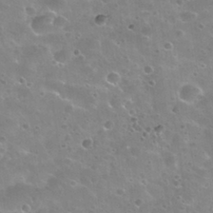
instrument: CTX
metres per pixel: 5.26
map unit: Nhu
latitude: 30.9892
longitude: -53.0648
